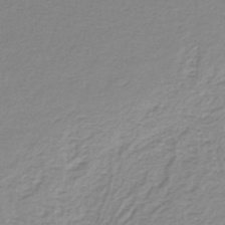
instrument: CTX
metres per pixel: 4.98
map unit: lHb
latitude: -41.8422
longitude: 62.2928
